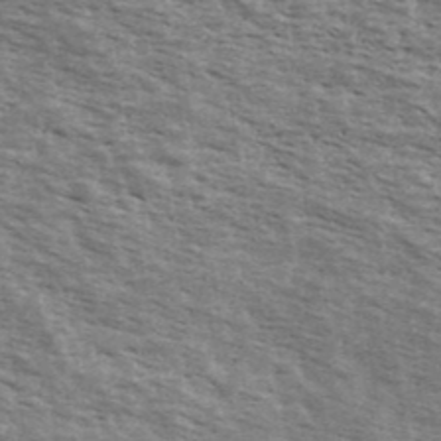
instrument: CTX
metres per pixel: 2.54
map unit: Ave
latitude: 39.9717
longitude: -109.5749
